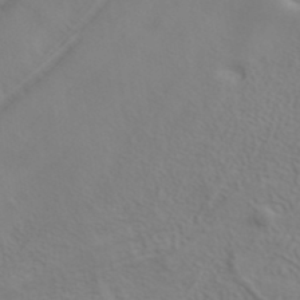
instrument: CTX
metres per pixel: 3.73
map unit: ANa
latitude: 38.0633
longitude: 23.1431
